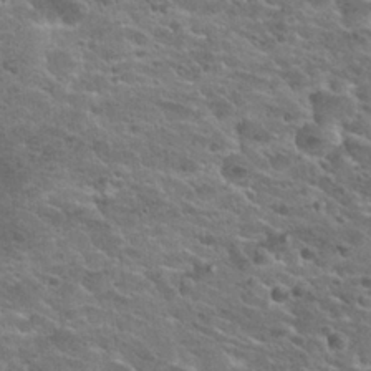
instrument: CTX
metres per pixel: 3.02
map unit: Hto
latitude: 25.2725
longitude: -50.4979
